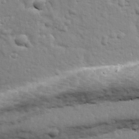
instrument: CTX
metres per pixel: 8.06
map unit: Ave
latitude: 18.7813
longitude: -133.3482
